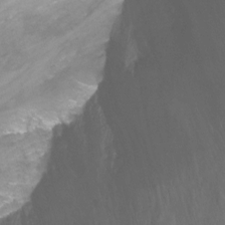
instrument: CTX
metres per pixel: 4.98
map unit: Nhu
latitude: -13.1431
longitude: -57.6693
